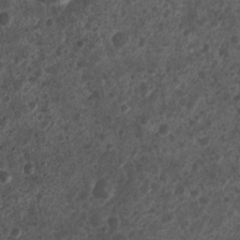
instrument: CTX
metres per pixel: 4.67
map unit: Nhu
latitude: 3.9906
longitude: -16.2711
